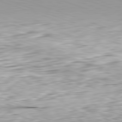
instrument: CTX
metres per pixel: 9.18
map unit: Hpe
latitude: -82.5196
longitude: 5.7855
